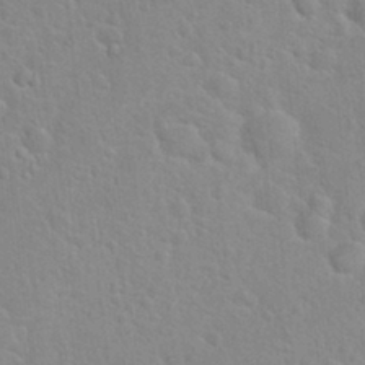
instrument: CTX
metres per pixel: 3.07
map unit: Hto
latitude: 21.5182
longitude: -47.4049
